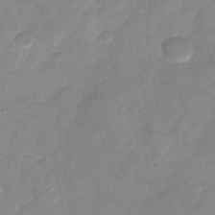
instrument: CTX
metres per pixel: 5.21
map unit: Nhu
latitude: -28.6707
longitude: -62.7058
